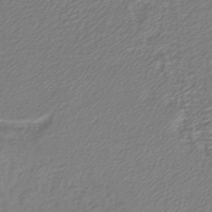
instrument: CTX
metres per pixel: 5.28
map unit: lHb
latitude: -42.3684
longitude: 72.5951
